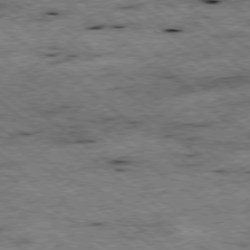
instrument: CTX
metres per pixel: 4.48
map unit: Ap
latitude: -78.8786
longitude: -50.9135
